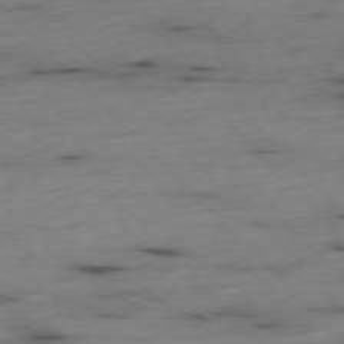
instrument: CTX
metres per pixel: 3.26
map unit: Ap
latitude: -77.0675
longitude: -91.4426
